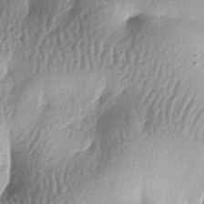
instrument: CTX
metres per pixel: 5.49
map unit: lAa
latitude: -6.8219
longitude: -127.3671
